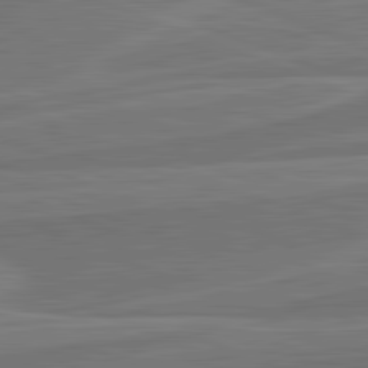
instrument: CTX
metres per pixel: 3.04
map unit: lApd
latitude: 82.4034
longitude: 141.4454
